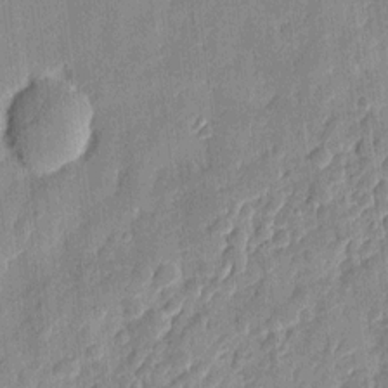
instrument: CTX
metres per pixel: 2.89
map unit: eHh
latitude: 7.8772
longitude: -73.9151
